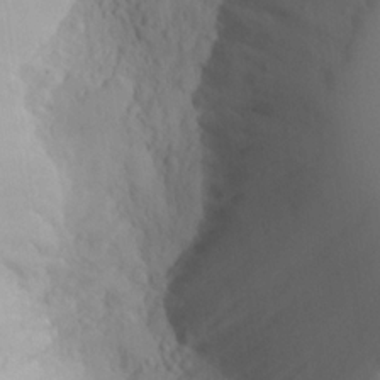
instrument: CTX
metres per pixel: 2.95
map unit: Aa
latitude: 23.4048
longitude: -127.4238
